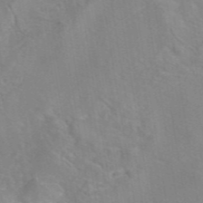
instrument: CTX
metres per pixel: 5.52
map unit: eAb
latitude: 45.0836
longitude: 109.5777
